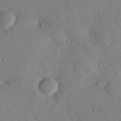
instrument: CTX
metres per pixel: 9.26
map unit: Nhu
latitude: 24.6301
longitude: -73.9528
